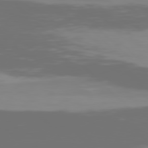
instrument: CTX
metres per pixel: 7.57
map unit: Hpe
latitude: 76.8380
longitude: -164.8758
